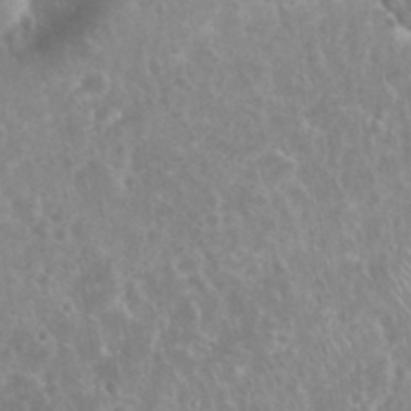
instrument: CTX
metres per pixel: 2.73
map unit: eHh
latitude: 34.9513
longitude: -62.7247
